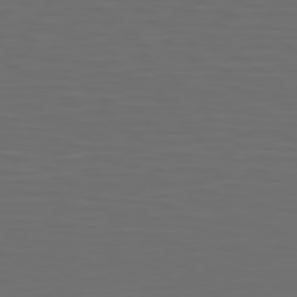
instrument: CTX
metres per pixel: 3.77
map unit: Hpe
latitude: 75.0458
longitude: -125.4615
